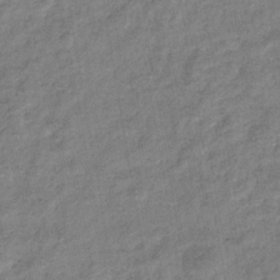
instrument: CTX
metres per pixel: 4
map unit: eHb
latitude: -38.1039
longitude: 80.1417
